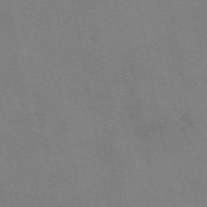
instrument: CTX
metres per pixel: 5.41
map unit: eAb
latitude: 50.3656
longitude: 105.1620
